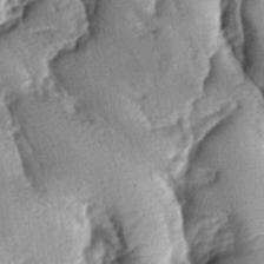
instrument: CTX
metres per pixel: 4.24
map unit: lAa
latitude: -6.0850
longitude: -126.0633
